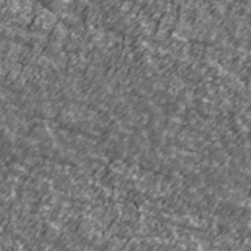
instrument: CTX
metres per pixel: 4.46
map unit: Ave
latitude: 41.3670
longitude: -113.9339
